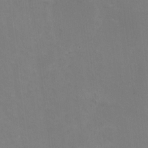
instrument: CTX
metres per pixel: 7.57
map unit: HNhu
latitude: -1.7100
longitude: -3.7260
